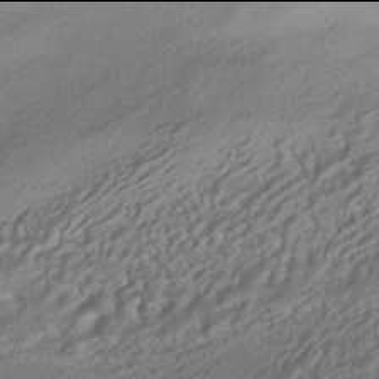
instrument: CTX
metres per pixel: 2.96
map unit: HNhu
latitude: -42.0094
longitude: 102.7085
